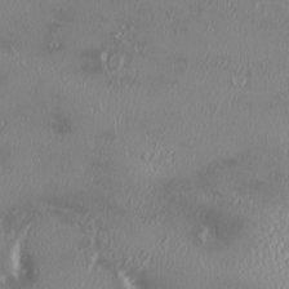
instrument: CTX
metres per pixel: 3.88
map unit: HNhu
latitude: -2.4251
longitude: 11.4643
